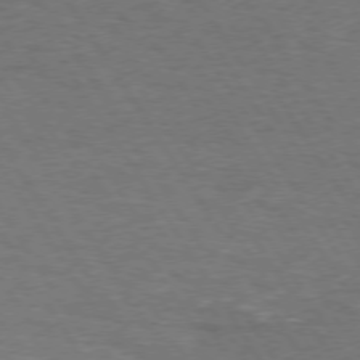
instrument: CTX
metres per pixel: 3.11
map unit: Hpe
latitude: 73.6127
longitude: -123.6505
